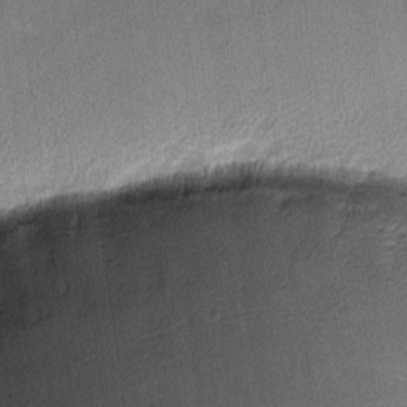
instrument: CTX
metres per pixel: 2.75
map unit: lHvf
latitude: -11.7289
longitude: -99.2348
